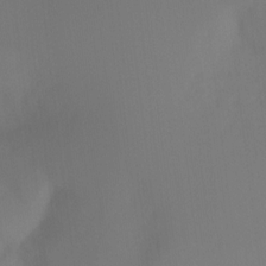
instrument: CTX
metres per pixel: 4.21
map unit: Ht
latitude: -8.5952
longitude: -31.0270
